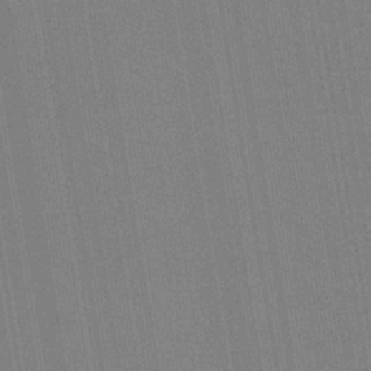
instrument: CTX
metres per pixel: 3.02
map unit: HNb
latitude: -33.2565
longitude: 54.7841
